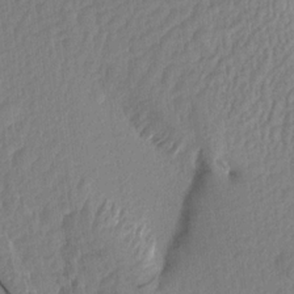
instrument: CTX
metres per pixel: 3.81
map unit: Aa
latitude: 15.6694
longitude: -145.3859
